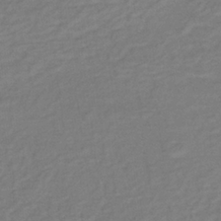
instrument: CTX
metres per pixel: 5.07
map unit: lHb
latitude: -35.1053
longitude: 69.4076
